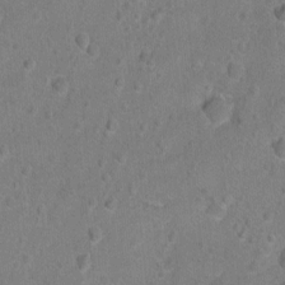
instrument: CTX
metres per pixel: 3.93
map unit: Hto
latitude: -6.5762
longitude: -35.7827
